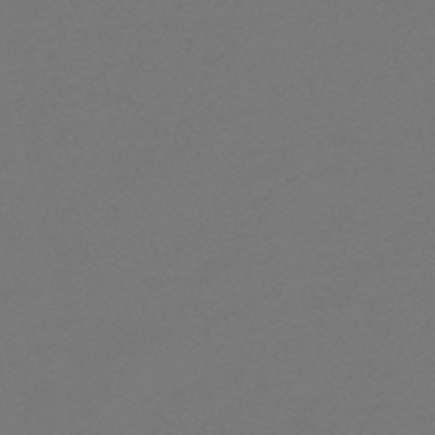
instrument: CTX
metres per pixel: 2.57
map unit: eHb
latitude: -47.3509
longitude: 88.5951
